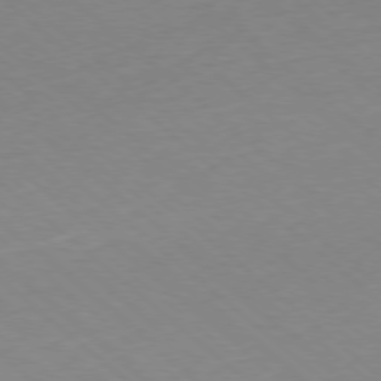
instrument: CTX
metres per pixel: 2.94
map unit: Hpe
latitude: -78.2550
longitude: 14.4629
